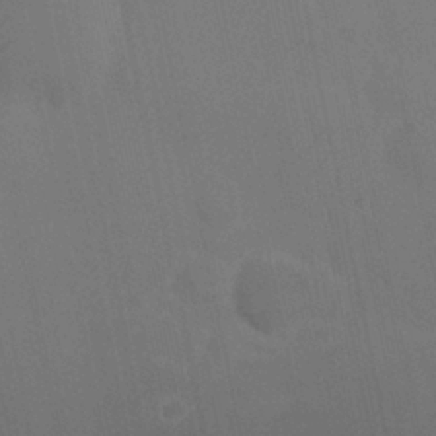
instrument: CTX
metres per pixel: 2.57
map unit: HNhu
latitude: 6.5357
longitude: 4.5951
